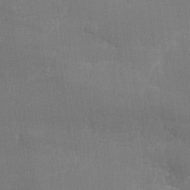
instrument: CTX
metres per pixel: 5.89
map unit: lHvf
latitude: 23.8016
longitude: 141.0675
